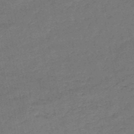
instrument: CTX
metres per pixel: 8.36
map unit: HNb
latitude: -51.0864
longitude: -40.3278
